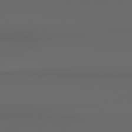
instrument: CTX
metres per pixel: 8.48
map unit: Hpe
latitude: 78.6491
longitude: -135.4237
